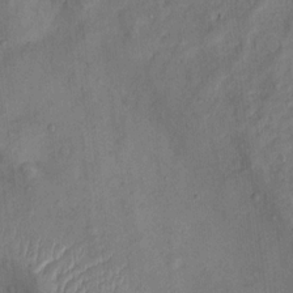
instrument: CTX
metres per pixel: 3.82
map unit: Ht
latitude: 11.8206
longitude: -40.4034
